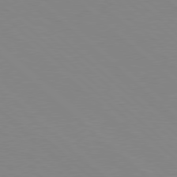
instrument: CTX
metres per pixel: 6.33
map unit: Hpe
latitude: 78.1389
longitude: -161.5182
